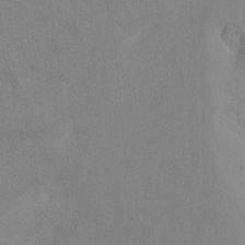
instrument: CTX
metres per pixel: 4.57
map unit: Ht
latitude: -15.3510
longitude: -54.9891
